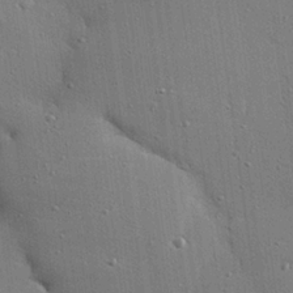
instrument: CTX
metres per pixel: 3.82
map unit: eHh
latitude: 23.7450
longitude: -89.1592
